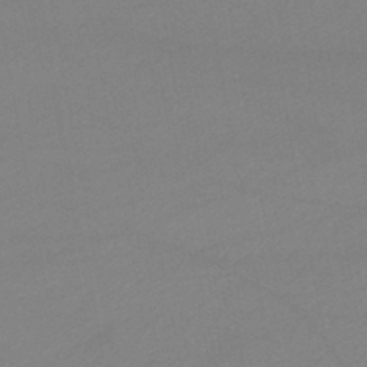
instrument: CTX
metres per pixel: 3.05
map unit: lHb
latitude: -46.3684
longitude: 67.7100
